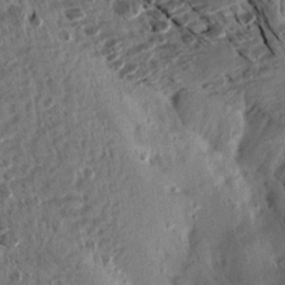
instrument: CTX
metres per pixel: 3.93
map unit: Aa
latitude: 13.9339
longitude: -144.1955
